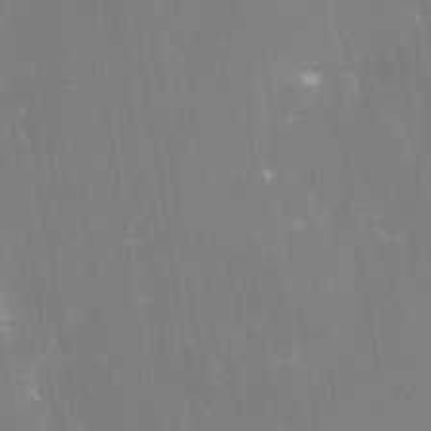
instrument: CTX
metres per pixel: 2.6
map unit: Nhe
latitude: -29.0298
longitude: -110.0444
